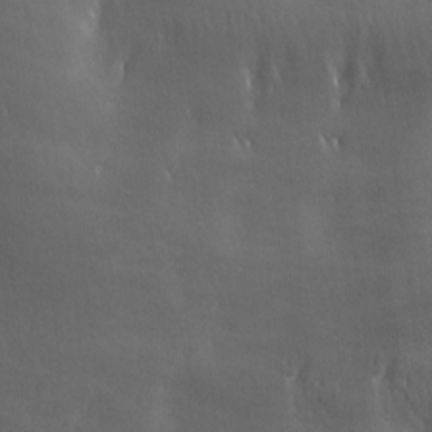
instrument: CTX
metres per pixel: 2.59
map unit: lAa
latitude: -6.4818
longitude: -121.8017
